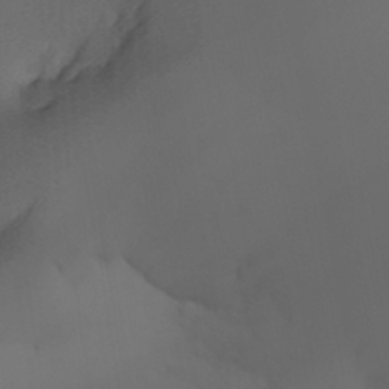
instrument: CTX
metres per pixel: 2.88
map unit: HNhu
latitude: 6.3278
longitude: 13.8234
